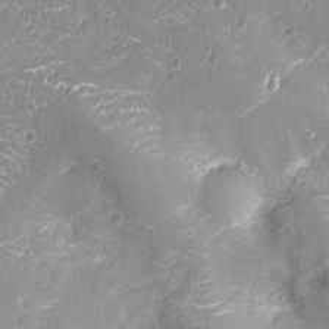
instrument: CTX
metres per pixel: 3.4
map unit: Nhu
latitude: -12.8786
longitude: -22.9892
